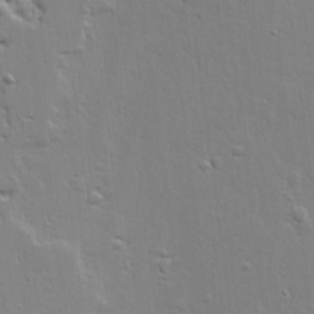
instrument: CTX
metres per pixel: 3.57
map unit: Ave
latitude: 20.0444
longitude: -127.6316
